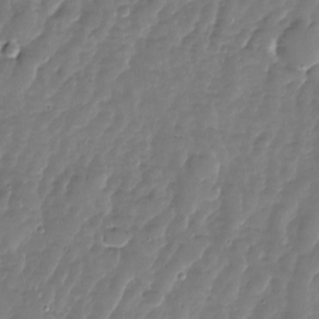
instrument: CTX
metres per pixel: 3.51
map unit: Nhu
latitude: -27.8422
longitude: -60.5545
